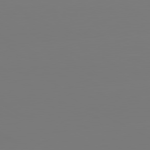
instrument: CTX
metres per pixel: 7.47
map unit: lApd
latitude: 80.4223
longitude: -148.0444
